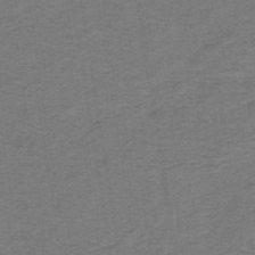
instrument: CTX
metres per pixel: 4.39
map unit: lHb
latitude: -41.9367
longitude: 54.2551
